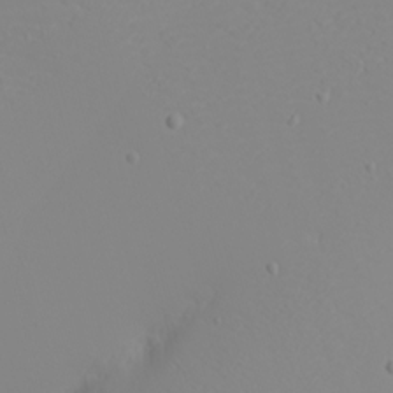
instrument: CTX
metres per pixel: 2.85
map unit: eHh
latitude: -5.2942
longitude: -85.4993
